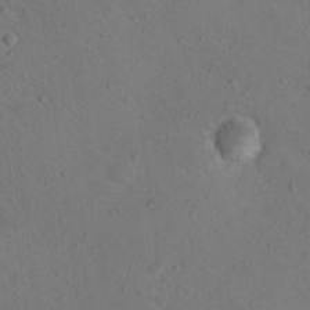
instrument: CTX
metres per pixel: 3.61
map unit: Nhu
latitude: 14.7247
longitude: -36.5546
